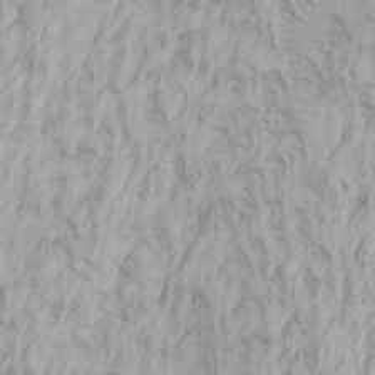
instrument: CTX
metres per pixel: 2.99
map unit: Htu
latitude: -6.4440
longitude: -72.2145
